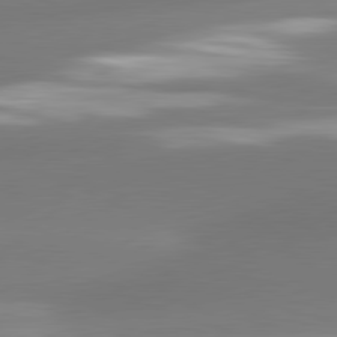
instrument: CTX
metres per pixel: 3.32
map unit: lApd
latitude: 80.8380
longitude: -161.3481
